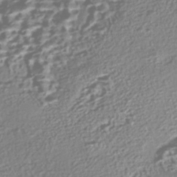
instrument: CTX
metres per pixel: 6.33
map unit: Nhe
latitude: -45.3699
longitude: 151.4643
